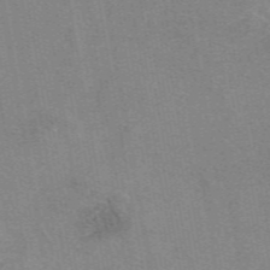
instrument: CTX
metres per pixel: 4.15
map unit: eAb
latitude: 50.0633
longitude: 105.6533
